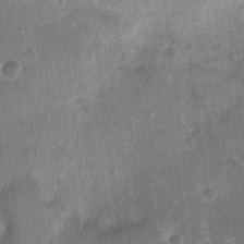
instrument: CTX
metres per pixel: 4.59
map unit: Nhu
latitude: 3.9150
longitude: -16.6490
